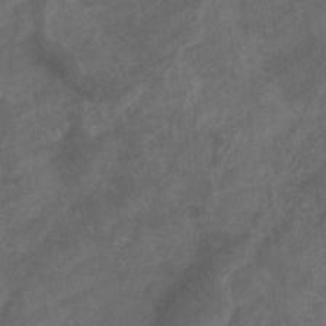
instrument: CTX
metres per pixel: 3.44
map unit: eHb
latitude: -32.8030
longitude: 71.7289
